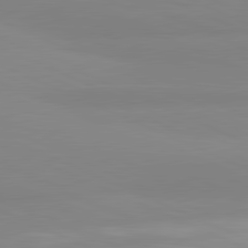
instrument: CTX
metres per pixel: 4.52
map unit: lApd
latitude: 81.7450
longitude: 178.2172
